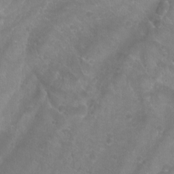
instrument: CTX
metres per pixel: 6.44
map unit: Aa
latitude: -9.3321
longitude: -72.0633
